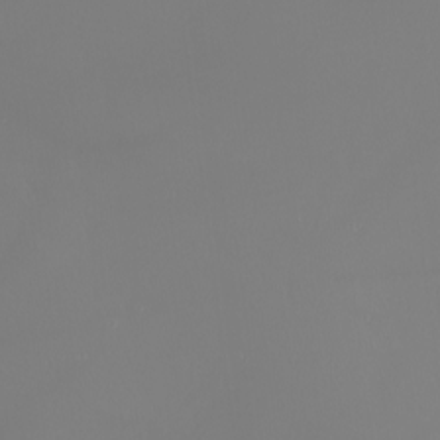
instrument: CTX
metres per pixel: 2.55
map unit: Nhu
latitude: -7.7477
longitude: -73.5749
